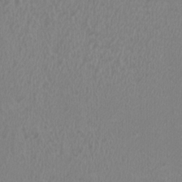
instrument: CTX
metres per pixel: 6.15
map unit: HNhu
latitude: 2.9891
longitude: -2.2333
